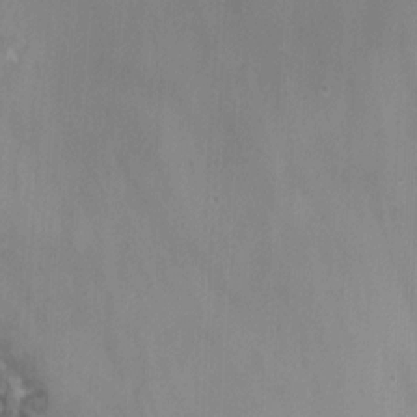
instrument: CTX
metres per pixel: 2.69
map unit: Nhu
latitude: -7.1809
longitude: -51.1403
